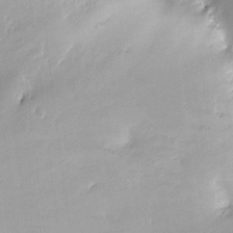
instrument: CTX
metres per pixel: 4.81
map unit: HNhu
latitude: 8.2523
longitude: 9.0108
